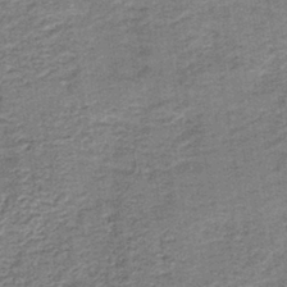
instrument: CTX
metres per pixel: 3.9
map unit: HNb
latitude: -38.8219
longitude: 50.8030
